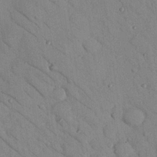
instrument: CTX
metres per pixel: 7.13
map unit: Nhu
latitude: 24.1011
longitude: -74.6868
